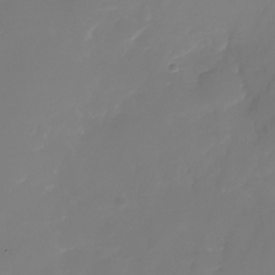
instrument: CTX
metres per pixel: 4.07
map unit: Nhu
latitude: -25.1242
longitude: -71.5182
